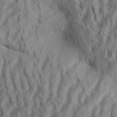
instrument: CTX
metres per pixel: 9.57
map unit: Aa
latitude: 34.1577
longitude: -137.6505
